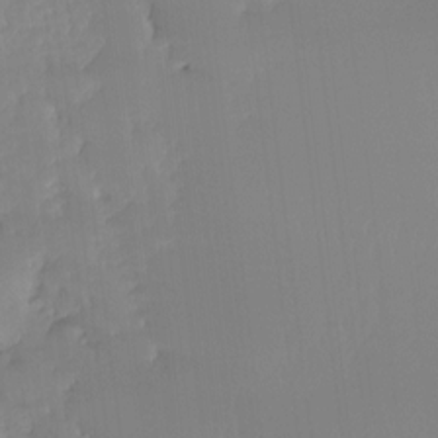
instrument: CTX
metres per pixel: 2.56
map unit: Ht
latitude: -15.3132
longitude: -51.8205
